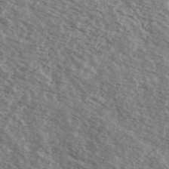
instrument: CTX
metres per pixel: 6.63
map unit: Ave
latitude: 38.8380
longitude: -109.2537
